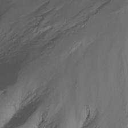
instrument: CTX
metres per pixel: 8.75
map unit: Nhu
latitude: -15.2187
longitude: -56.8568
